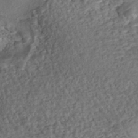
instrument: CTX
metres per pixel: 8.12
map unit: eHh
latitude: -43.1620
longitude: 121.2754
